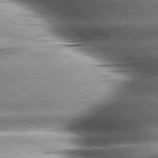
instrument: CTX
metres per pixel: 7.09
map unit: lApd
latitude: 80.1200
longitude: -142.8569
